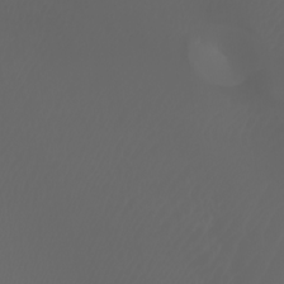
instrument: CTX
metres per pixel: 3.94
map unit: Htu
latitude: -7.1998
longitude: -73.9717
